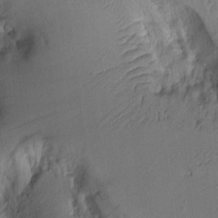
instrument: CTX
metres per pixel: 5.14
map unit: Aa
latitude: 9.3671
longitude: -126.9892
